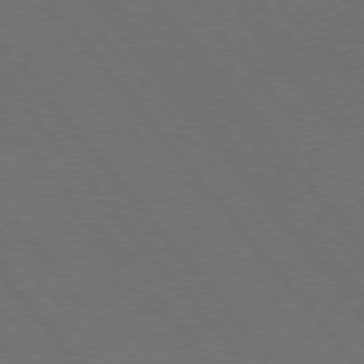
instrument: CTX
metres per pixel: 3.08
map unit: Hpe
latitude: 75.6883
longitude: -138.2522
